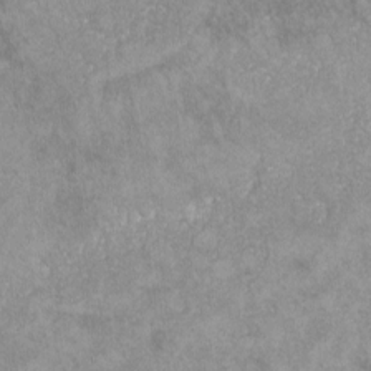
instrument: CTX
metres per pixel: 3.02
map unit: lHvf
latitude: -13.6344
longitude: -104.0255
